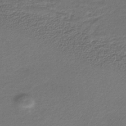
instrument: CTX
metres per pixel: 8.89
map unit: lHb
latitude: -34.4818
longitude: 63.3320
